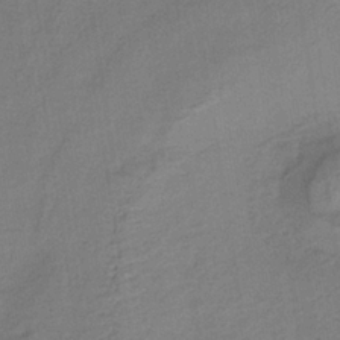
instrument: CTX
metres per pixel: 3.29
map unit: lHb
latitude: -35.0864
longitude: 63.7288
